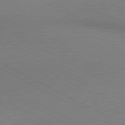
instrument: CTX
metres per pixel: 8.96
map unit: lApd
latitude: 80.5546
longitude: 139.8045
